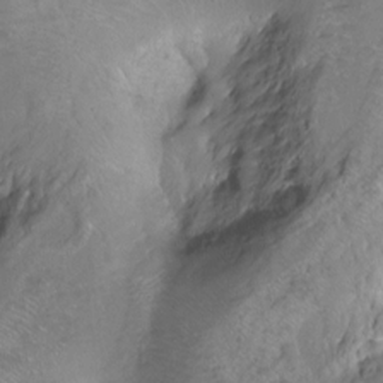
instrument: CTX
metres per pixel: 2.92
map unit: Ht
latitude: -7.8800
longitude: -36.2901
